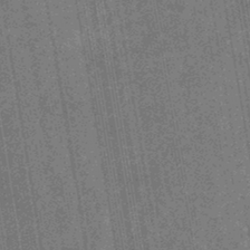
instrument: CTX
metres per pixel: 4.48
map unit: eHb
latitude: -29.8611
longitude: 70.1417
